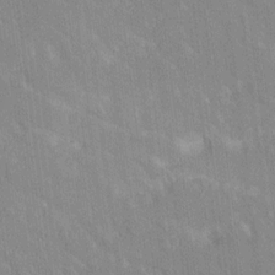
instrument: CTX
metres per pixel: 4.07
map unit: Ave
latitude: 19.4237
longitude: -136.3468
